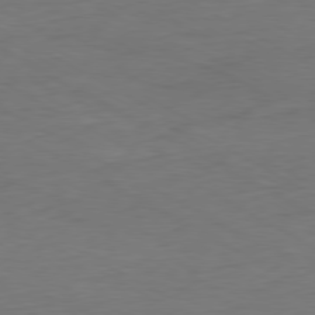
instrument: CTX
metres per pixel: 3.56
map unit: Ap
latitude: -79.6533
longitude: -57.0647
